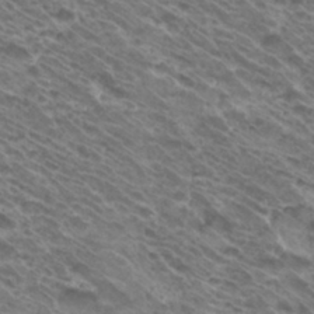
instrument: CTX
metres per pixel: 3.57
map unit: Hto
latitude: 32.7624
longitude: -40.7246
